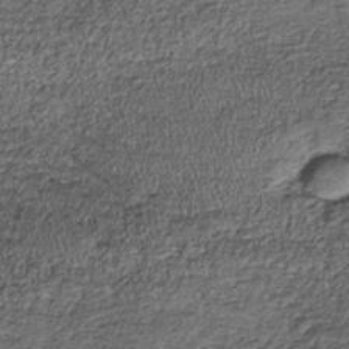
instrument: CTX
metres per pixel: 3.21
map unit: lHb
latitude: -39.3887
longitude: 66.5007
